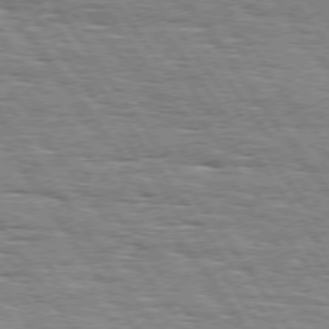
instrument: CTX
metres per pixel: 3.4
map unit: Hpe
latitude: 74.1956
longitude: -138.4223
